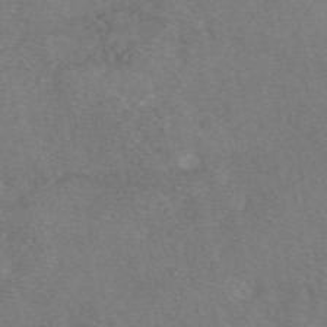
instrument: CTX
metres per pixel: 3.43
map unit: eAb
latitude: 47.1592
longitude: 113.9556
